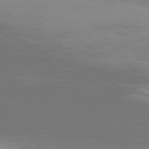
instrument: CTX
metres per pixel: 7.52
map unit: Hpe
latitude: 76.5923
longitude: -135.4993
